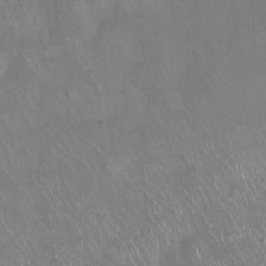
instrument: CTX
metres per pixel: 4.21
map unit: Hto
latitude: -13.9745
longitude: -42.5357
